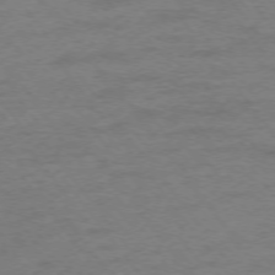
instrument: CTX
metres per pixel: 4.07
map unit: Ap
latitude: -75.7478
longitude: -73.2537
